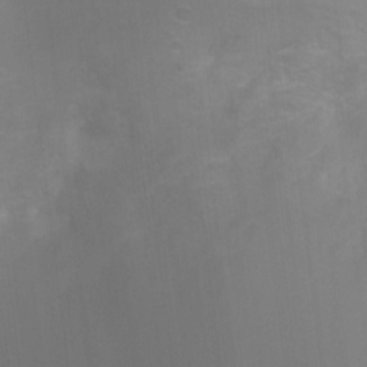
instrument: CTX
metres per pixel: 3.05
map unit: Ht
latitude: -3.4643
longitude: -28.1200
